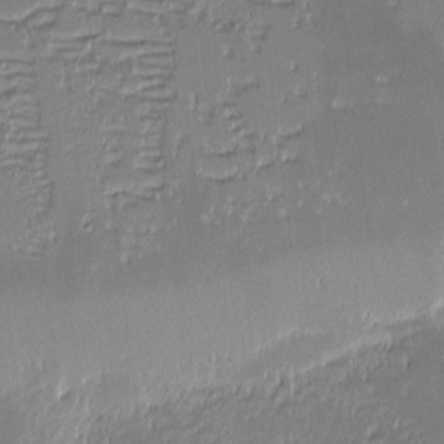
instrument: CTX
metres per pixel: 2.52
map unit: eHh
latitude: -2.3117
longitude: -85.8395
